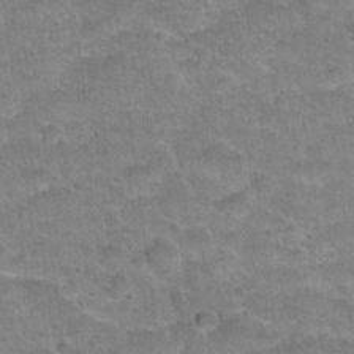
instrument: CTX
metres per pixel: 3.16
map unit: Hto
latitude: 21.2159
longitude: -49.3293
